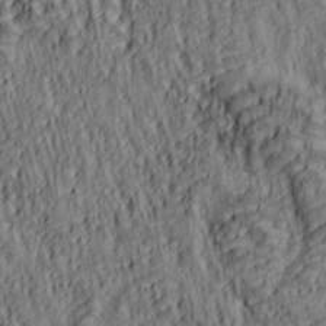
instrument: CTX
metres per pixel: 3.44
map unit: lAa
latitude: 5.5371
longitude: -114.9324
